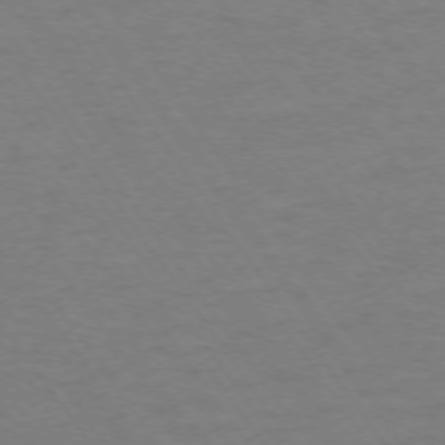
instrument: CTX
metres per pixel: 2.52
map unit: Ap
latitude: -74.9731
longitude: -80.0444
